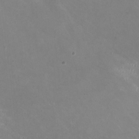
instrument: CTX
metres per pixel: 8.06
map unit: HNhu
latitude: -0.1795
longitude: -3.0458
